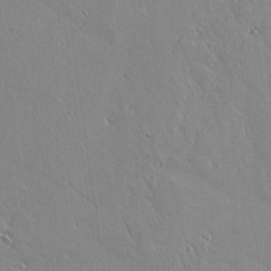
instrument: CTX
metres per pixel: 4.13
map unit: lAvf
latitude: 15.0081
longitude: -125.7449
